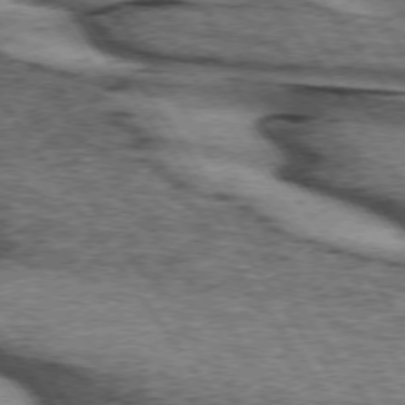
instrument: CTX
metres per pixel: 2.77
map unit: lApd
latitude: 73.7828
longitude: -75.4238
